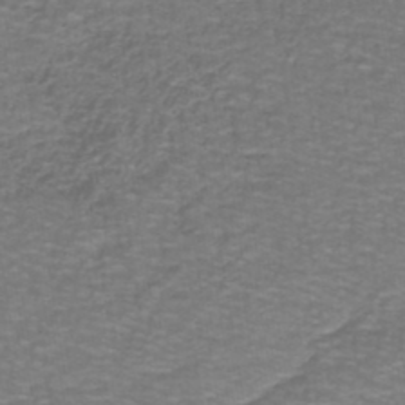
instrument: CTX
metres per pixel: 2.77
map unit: lHb
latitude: -42.5006
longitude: 55.3510
